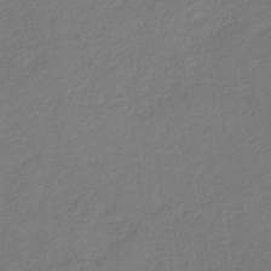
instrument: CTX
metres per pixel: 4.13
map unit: eHb
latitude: -30.2361
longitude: 66.6707
